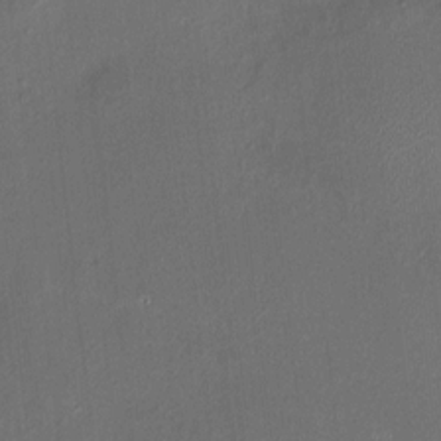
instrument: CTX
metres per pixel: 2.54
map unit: HNhu
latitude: 6.8758
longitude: 5.9367
